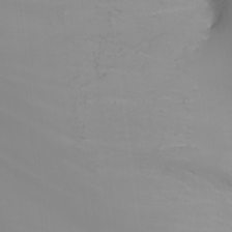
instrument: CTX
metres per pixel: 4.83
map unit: Nhu
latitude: -8.2361
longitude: -82.3845
